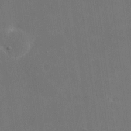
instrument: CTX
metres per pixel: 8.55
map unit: eHh
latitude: 19.3859
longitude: -67.4804
